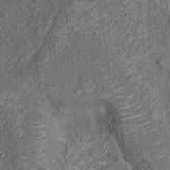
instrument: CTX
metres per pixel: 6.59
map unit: Nhu
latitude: 15.9717
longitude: -31.7072
